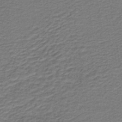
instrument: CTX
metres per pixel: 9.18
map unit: lHb
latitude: -41.7289
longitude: 53.4076
